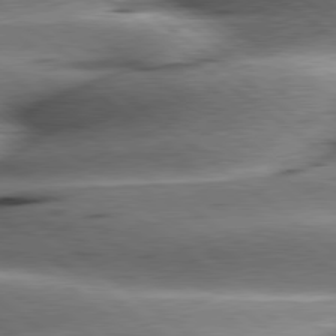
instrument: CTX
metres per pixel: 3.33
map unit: lApd
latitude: 79.4049
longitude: -140.5545
